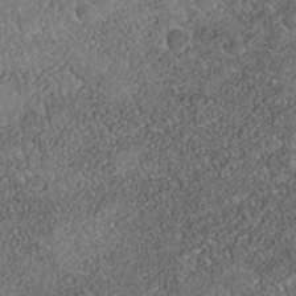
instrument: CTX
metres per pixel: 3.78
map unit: Nhe
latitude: -39.8611
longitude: -117.7072
